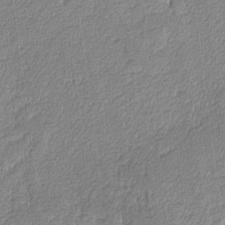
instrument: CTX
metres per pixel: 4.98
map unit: lAvf
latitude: -8.2928
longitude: -112.5924
